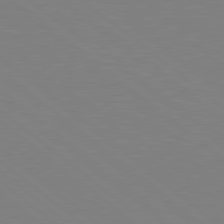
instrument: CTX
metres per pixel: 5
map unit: Hpe
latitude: 78.6680
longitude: -148.1389
